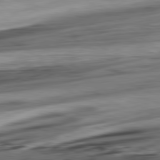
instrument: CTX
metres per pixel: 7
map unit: Ap
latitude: -81.4644
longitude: -67.1781
